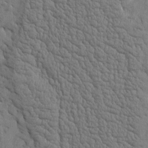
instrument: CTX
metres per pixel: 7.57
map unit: Htu
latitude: -4.4818
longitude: 176.8975
